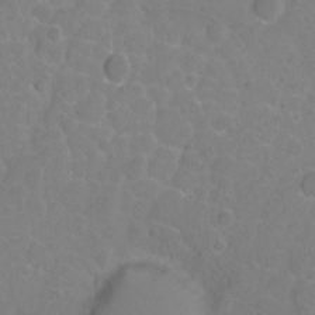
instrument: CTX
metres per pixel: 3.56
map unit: Ht
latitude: 2.3278
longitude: -33.4804
